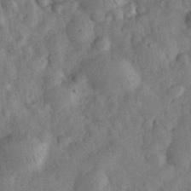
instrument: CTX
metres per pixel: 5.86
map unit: eHh
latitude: 34.3278
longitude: -69.7261
